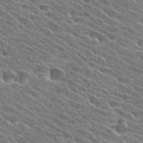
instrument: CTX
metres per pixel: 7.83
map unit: Hto
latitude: 25.5182
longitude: -41.1403
